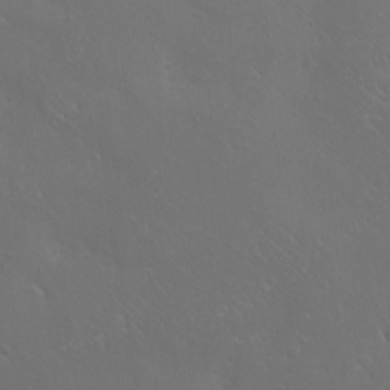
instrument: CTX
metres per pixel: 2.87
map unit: eHh
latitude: -10.9731
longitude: -64.5735
